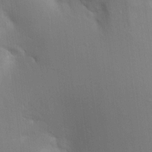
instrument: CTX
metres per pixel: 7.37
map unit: Aa
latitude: 16.0633
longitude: -148.8191
